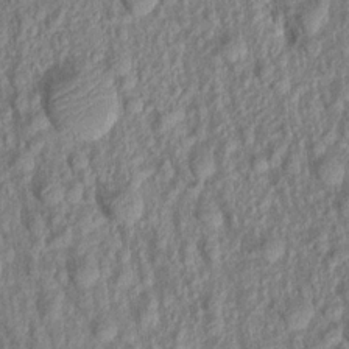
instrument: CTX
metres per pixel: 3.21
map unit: Aa
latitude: 17.6127
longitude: -146.3468
